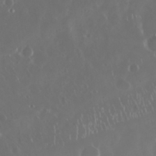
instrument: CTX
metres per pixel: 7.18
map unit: Nhu
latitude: 29.5371
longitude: -58.9325
